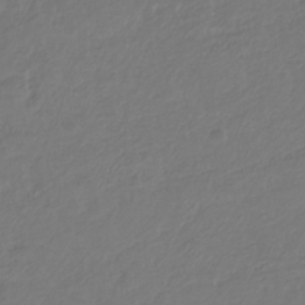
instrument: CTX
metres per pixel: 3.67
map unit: eHb
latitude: -29.7100
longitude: 67.2943
